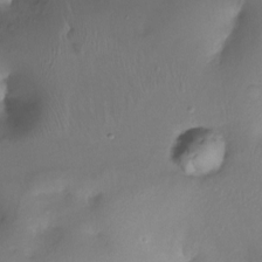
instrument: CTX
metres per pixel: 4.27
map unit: Ht
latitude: -17.3699
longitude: -44.4412
